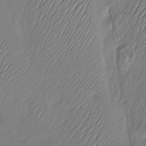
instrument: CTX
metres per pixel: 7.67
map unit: Nhu
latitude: -29.4832
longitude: -58.7813
